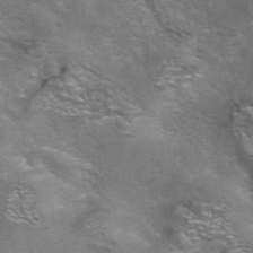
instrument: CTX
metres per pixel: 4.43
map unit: eAb
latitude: 42.1578
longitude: 105.7855
